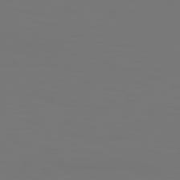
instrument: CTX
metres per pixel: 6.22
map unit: Hpe
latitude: 77.0080
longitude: -136.0822
